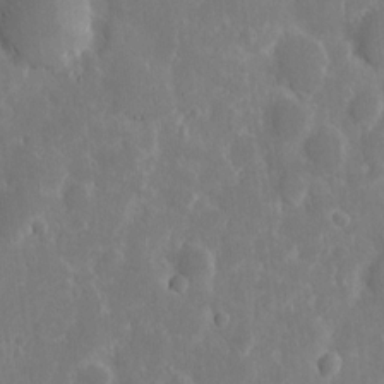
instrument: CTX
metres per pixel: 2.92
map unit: eHh
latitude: 7.9528
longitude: -70.7246
